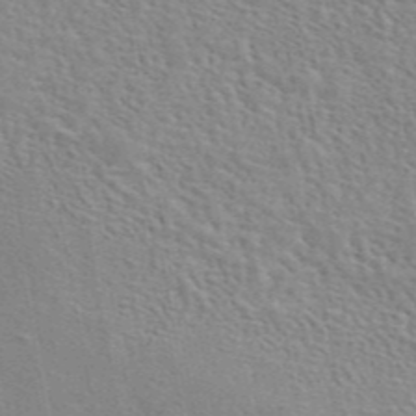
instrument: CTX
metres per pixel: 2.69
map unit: eAb
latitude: 44.4223
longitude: 110.1605
